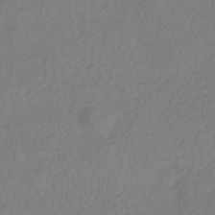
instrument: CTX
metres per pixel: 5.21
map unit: HNhu
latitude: -41.5210
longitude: 93.4832
